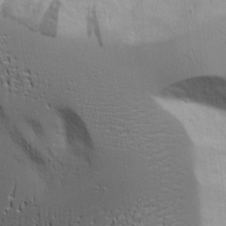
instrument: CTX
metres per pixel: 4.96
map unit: Aa
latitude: 18.9891
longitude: -125.6693
